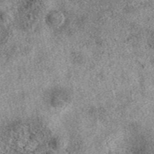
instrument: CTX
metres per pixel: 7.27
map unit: eAb
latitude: 39.4237
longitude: 110.2739
